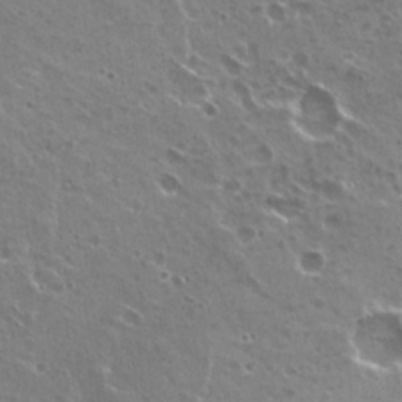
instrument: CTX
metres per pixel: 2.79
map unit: Hto
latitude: 22.6112
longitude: -31.7828
